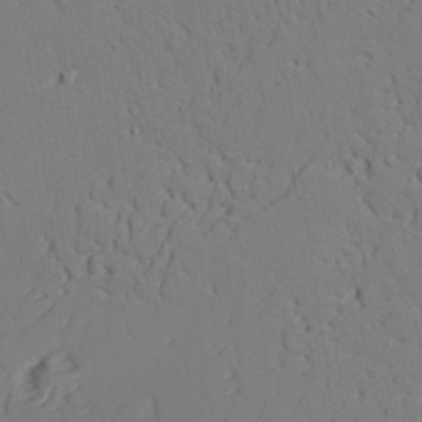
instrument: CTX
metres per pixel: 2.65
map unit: lAvf
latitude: 26.3278
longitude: -110.9514
